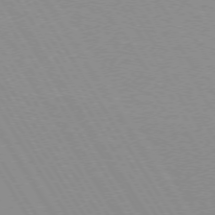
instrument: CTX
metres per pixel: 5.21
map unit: lApd
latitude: 72.4601
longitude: -56.5167
